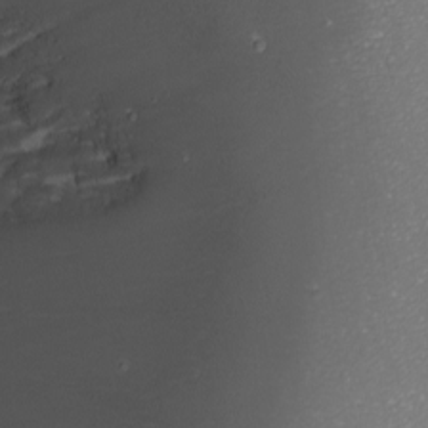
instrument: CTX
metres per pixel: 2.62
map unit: Nhu
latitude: -8.0850
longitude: -90.9514
